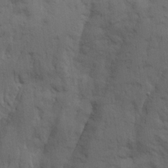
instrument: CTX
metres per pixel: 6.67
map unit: Ave
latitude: 21.7072
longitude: -130.2145
